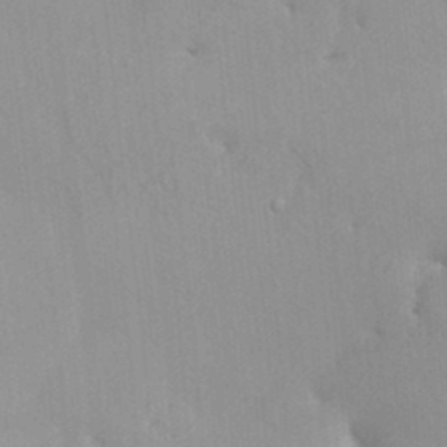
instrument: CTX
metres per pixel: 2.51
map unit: HNhu
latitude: 6.8758
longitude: -1.6882
